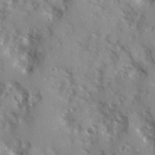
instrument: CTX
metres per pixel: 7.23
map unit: Ave
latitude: 12.7246
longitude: -101.6883
